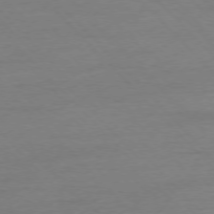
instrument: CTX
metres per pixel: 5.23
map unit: Ap
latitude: -77.1053
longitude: -92.9513
